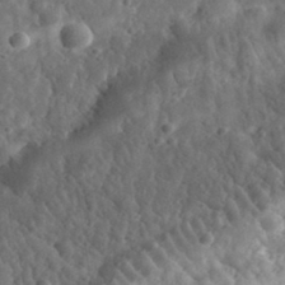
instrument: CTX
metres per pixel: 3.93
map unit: eHh
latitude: 33.3671
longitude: -78.8191
